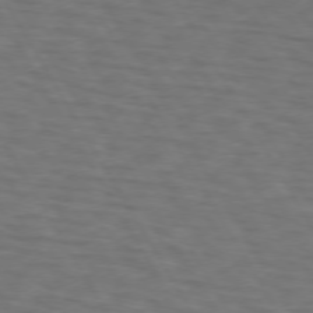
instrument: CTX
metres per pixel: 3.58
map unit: lApd
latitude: 72.9136
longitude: -73.7450
